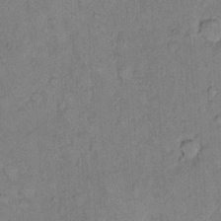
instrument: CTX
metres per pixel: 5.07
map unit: Hto
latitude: 10.3845
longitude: -61.8583
